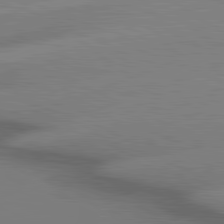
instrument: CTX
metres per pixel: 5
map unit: lApd
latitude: 81.2348
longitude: -156.2900
